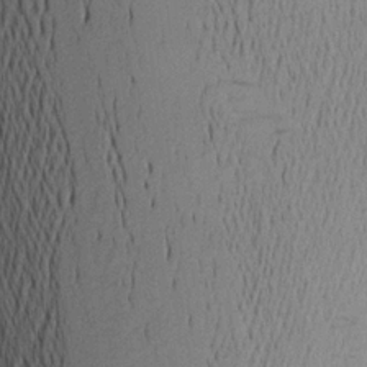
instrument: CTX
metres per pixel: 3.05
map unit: Aa
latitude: 20.0444
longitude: -144.5357
